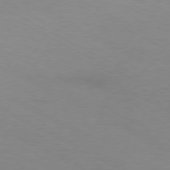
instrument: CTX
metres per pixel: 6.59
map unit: Ap
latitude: -77.7856
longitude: -73.5938
